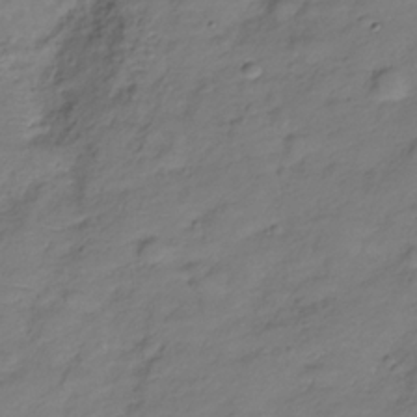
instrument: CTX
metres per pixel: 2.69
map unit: Hve
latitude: -28.7463
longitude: 94.2361
